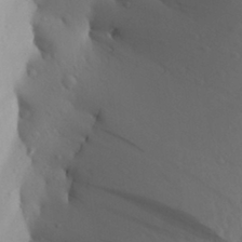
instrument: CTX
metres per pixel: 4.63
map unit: Aa
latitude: 27.6505
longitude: -147.8017
